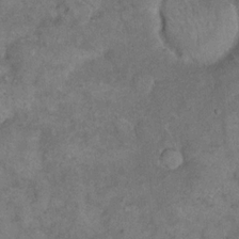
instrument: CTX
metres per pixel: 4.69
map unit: eHh
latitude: 18.1011
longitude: -62.3468
